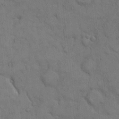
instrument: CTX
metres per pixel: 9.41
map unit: Hto
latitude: 10.1578
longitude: -61.1970
